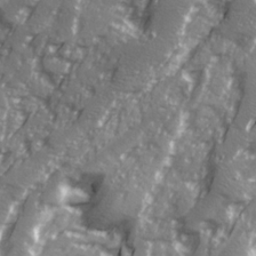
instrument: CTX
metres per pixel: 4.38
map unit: Ave
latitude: 20.6302
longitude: -131.1970
